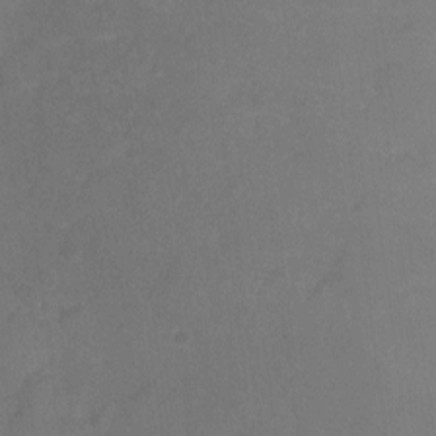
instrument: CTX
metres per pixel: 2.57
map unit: Ht
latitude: -8.9353
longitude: -35.1592
